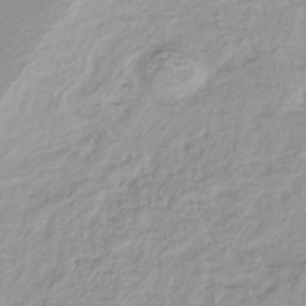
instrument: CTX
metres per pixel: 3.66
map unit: lHb
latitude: -40.2361
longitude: 64.6708
